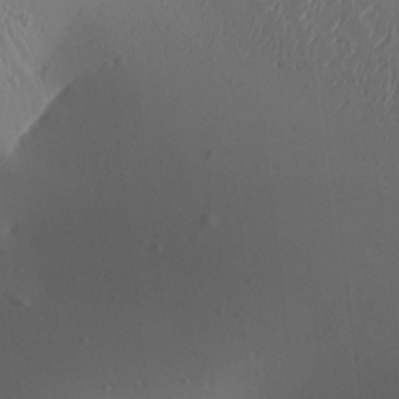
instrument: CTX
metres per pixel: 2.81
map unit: Aa
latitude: 25.4993
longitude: -143.7450
